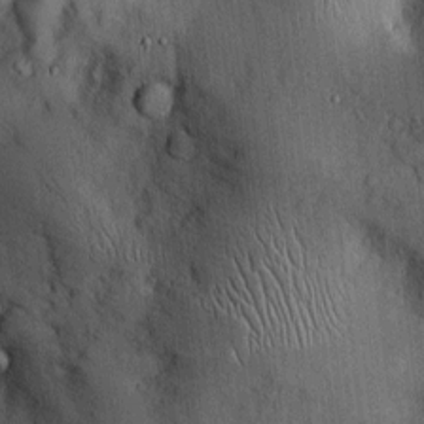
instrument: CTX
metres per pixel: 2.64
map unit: Htu
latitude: -5.5399
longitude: 158.2928
